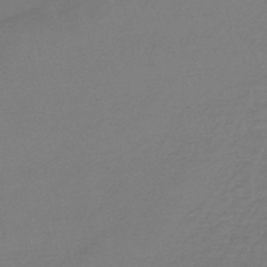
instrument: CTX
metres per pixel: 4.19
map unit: lHb
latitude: -42.8219
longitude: 63.4076
